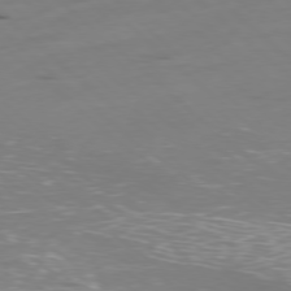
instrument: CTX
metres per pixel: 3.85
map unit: Ap
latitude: -78.7841
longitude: -61.8016
